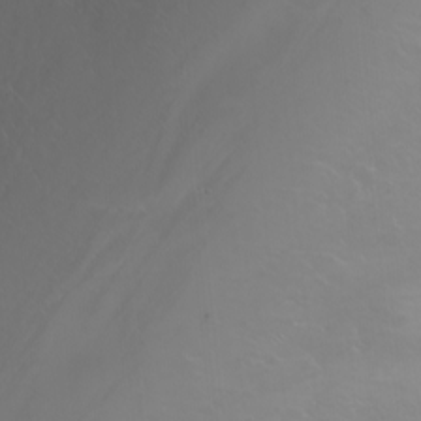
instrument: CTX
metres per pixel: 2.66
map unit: Nhu
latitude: -6.0661
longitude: -91.1781
